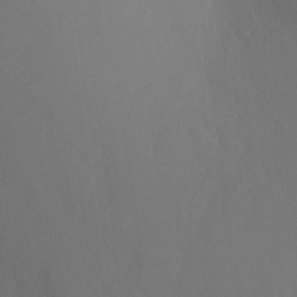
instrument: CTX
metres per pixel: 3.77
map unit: Ht
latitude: -11.1242
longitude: -34.4412
